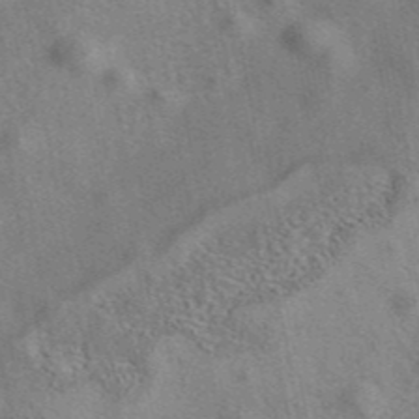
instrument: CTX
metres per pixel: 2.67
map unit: eAb
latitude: 41.5938
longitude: 110.6518
